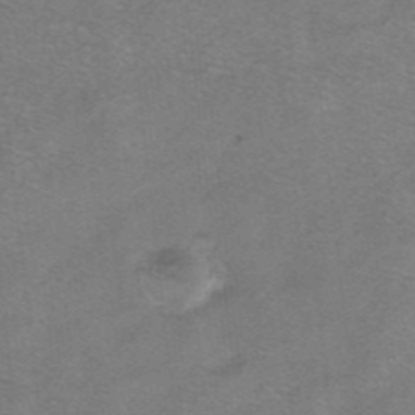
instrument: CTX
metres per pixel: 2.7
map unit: HNhu
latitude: -40.6707
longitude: 103.6344
